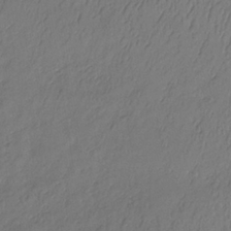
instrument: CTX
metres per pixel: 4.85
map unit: lHb
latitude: -34.9164
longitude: 69.7288
